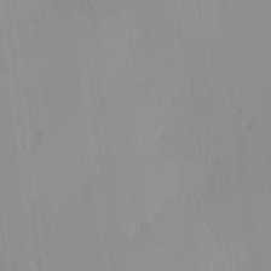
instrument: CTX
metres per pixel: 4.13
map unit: Ave
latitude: 3.1592
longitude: -113.7072
